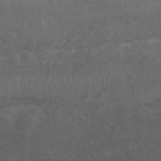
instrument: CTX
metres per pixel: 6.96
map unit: Nhu
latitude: 26.2145
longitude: -62.1767
